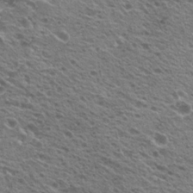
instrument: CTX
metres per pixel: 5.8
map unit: Hto
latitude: 21.3860
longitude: -31.3293
